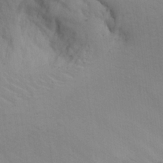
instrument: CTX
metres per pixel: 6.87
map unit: Aa
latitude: 25.3481
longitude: -131.8584
